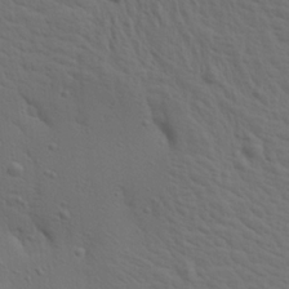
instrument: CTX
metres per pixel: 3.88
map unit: Aa
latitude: 19.3481
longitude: -142.8947
